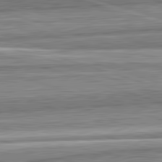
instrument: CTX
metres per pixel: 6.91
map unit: lApd
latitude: 82.7246
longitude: 167.5210
